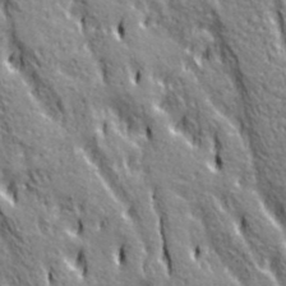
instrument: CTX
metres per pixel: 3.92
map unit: Ave
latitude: 20.8191
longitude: -135.3103
